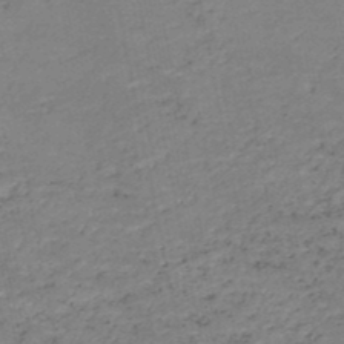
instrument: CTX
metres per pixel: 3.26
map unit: HNb
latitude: -48.6141
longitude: 58.7274
